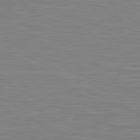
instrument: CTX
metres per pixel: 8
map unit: lApd
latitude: 81.3104
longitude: -169.8961
